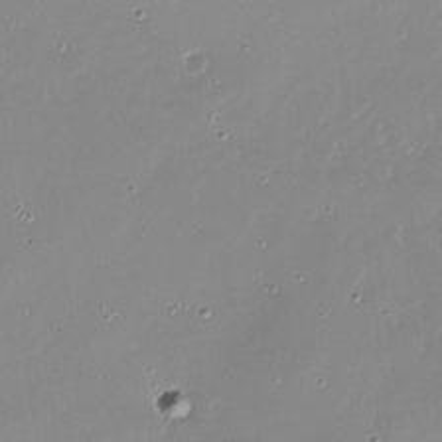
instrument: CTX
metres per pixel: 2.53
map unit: Nhu
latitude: -27.2564
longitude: -60.2522
